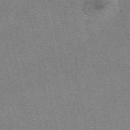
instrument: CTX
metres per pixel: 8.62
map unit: eAb
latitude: 50.3467
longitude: 105.8989
